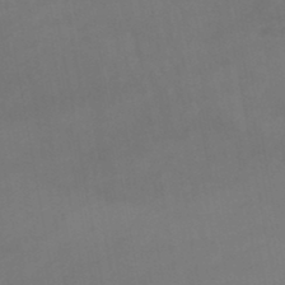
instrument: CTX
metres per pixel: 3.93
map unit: lHb
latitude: -45.8989
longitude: 66.6707
